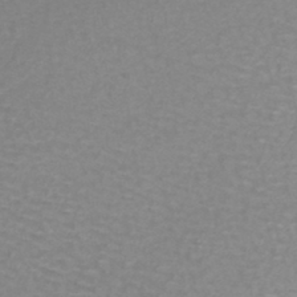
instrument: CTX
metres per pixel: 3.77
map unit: lHb
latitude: -44.3306
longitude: 73.4454
